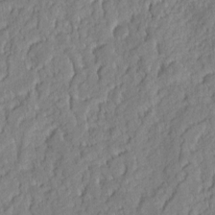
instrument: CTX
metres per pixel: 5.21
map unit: eHh
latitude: 6.8569
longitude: -76.1577
